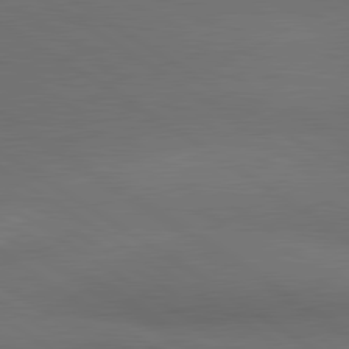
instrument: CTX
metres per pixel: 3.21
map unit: lApd
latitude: 80.9703
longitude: 161.4266
